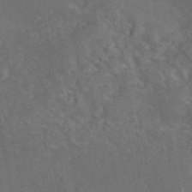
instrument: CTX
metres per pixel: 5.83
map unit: eAb
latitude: 46.4979
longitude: 114.2928
